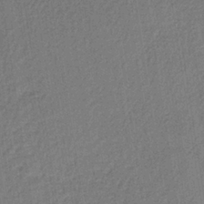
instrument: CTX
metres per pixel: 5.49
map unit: lHb
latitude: -34.8786
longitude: 62.8786
